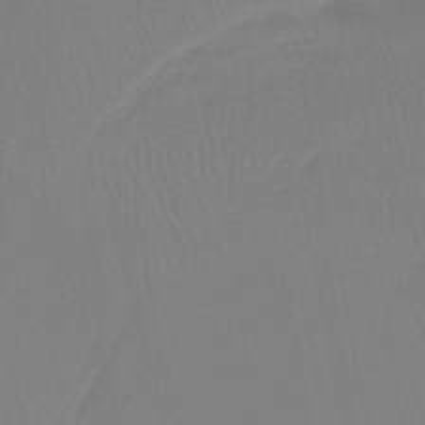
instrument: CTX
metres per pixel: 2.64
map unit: lHb
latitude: -44.7652
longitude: 55.7667
